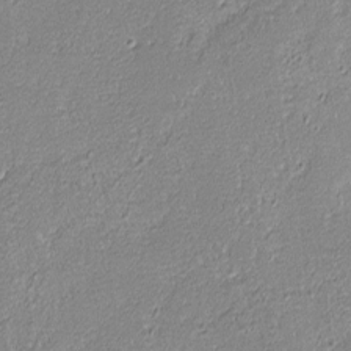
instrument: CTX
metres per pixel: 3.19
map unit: lHvf
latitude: -12.6708
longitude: -103.4993
